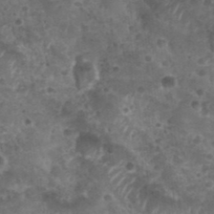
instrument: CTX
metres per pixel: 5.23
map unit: Nhu
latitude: 28.6301
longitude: -55.1025
